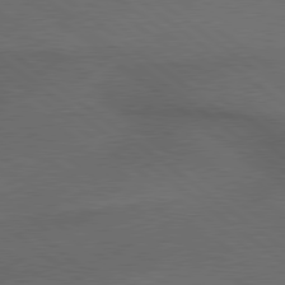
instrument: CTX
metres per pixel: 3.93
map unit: lApd
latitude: 79.4805
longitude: -176.3845
